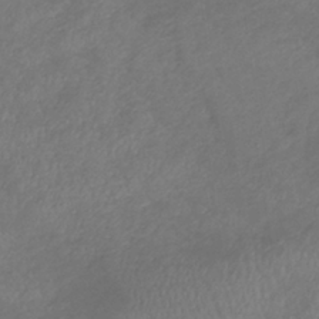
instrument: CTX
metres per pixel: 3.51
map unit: lHb
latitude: -38.2929
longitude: 73.7666
